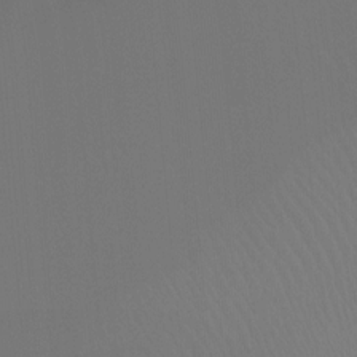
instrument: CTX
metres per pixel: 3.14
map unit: Ht
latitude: -8.5574
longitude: -38.4034
